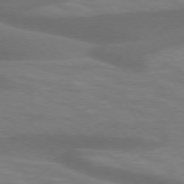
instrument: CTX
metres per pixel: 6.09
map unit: lApd
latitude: 74.3278
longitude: -54.5735
